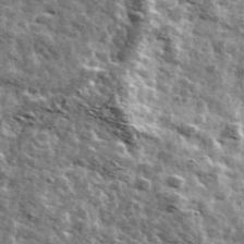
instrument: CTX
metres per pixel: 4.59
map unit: Ave
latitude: 41.9528
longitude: -107.9339
